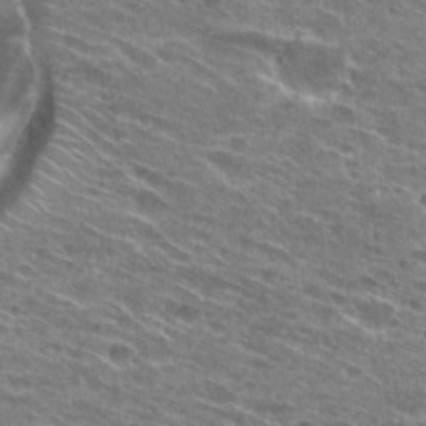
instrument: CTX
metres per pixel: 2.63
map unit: Hto
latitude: 28.1200
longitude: -45.6316
